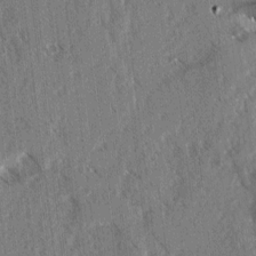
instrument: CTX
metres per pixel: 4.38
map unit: lAvf
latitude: 3.7260
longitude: -105.4049
